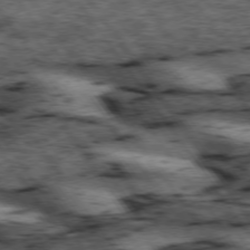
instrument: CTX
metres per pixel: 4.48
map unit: lApd
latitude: 74.2334
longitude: -73.7072
